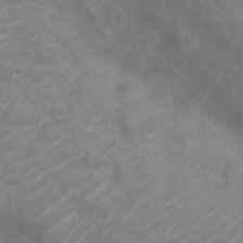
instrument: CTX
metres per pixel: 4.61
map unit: Nve
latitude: -19.0297
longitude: 106.5385
